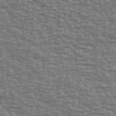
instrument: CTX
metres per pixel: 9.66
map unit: Ave
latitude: 40.6679
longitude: -113.4804
